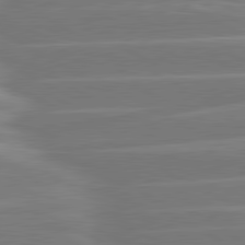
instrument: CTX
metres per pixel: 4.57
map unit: lApd
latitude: 81.1025
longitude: -129.1025
